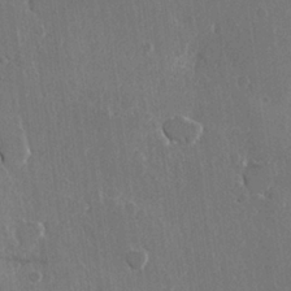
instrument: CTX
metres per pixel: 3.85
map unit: Hve
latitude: 22.2333
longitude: 147.9556
